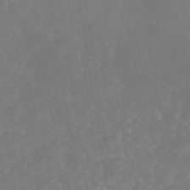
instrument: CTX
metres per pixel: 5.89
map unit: eAb
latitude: 46.5168
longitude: 126.6518
